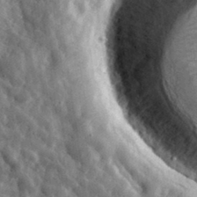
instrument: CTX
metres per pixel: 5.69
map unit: eHh
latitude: 33.7450
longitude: -79.8206
